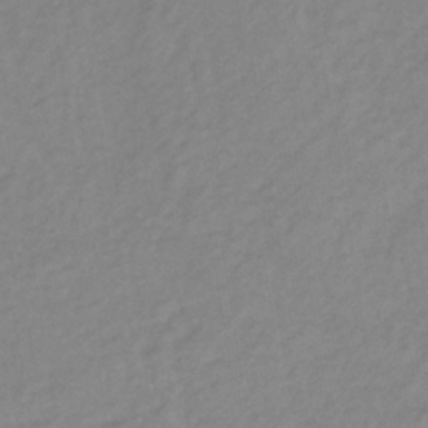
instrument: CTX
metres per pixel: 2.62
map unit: lHb
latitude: -36.9730
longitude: 70.4440
